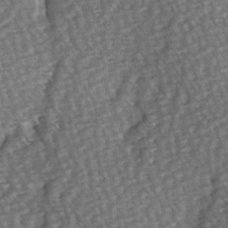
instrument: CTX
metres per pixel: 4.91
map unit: Hve
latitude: 3.0647
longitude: -120.8191
